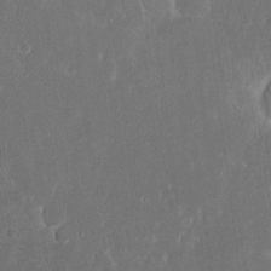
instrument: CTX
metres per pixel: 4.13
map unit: eHh
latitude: 16.2145
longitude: -72.8191
